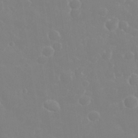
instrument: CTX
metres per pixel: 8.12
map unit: eHh
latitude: 32.5357
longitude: -60.3278
